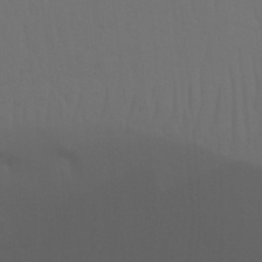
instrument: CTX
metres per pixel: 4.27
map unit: Nhu
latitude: 21.8773
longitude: -73.2159
